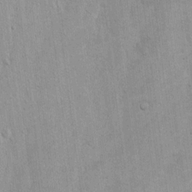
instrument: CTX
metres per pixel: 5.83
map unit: Hto
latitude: 12.1011
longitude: -35.9717
